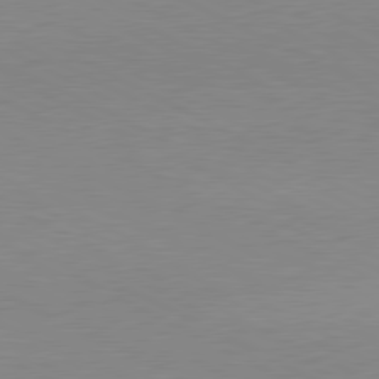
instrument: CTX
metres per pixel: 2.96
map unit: lApd
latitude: 80.0255
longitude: -127.5938
